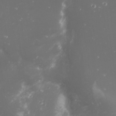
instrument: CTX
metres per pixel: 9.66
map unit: Nhu
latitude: 27.4238
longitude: -60.1955
